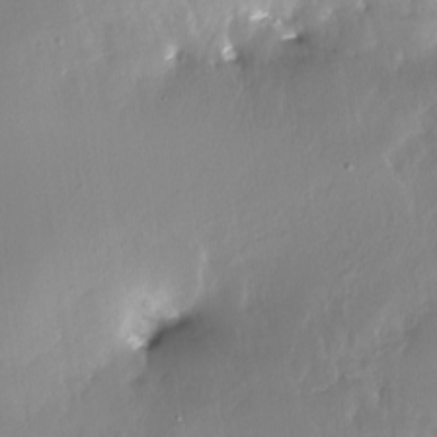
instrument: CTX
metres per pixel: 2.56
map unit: Nhe
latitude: -27.5021
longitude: -110.4412
